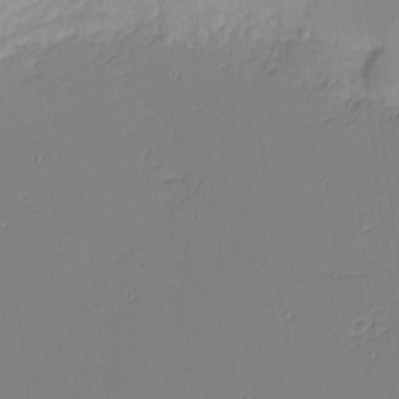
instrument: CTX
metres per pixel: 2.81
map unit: eHh
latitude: -4.4818
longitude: -81.0647
